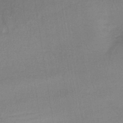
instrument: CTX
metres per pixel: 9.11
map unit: lHb
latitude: -41.9745
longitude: 59.8422
